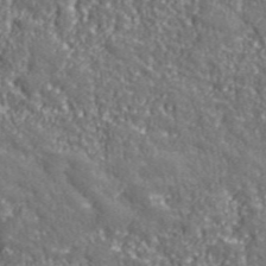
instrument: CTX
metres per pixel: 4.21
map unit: eHh
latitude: 42.5735
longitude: -91.6694
